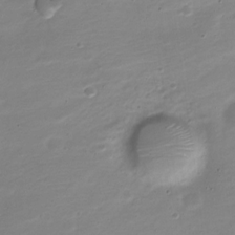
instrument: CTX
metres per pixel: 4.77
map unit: Nve
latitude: -21.8044
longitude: 105.0675
